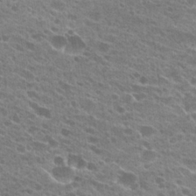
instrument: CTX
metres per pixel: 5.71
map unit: Hto
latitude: 24.1577
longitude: -42.3278
